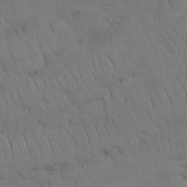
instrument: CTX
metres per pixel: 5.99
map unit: Nhu
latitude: 26.8380
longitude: -69.4616
